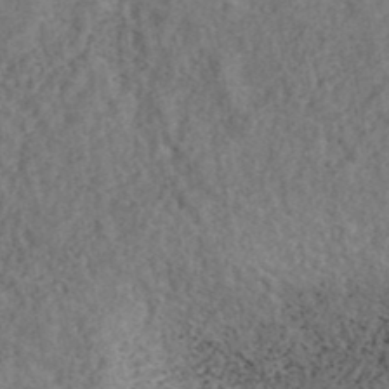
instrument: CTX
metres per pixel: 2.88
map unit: ANa
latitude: 40.1388
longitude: 17.6911
